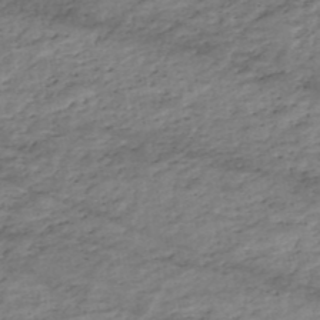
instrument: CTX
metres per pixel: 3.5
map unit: eHh
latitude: -51.2754
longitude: -24.2711
